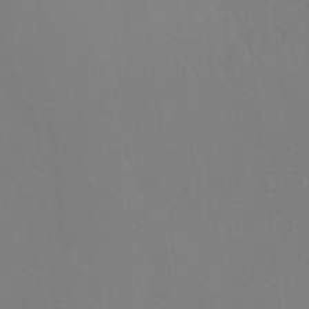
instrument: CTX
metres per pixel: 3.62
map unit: Ht
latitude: -6.5573
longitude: -37.5182
